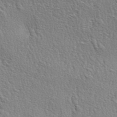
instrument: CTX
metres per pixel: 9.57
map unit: lAa
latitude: -4.2361
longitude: -122.0444
